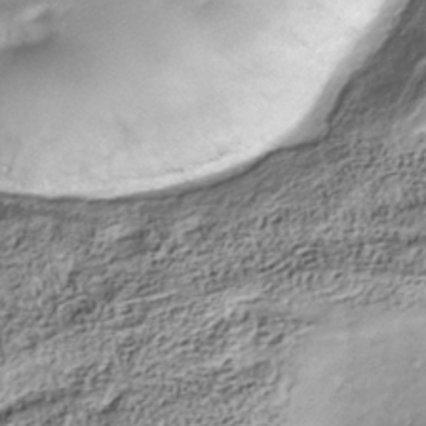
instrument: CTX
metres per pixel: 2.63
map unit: Nhu
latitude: -40.5385
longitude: -84.1956
